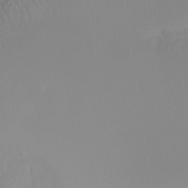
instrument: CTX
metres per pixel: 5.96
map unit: Ht
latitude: -15.8801
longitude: -45.5938
